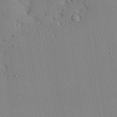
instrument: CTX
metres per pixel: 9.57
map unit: Aa
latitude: 25.5371
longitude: -137.3482
